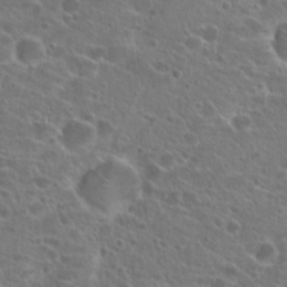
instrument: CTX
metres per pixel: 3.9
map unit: Hto
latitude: 22.0822
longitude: -41.1592
